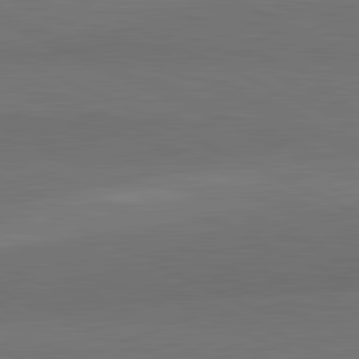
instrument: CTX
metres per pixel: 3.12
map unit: lApd
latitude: 82.1011
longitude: 158.3117
